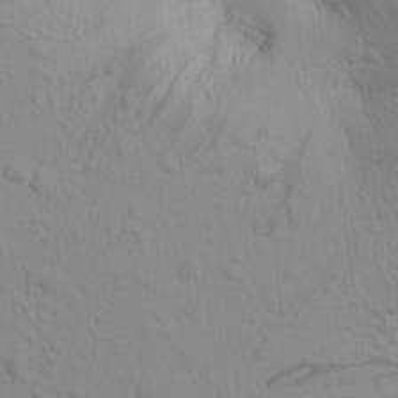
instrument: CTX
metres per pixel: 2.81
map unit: Aa
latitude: 16.3467
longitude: -143.6505
